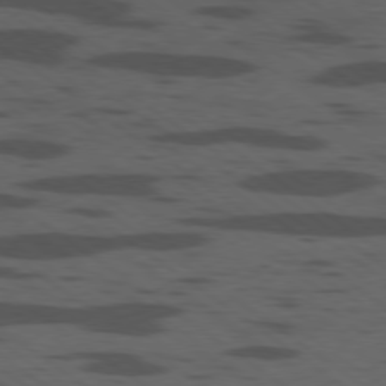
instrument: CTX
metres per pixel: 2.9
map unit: Ap
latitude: -79.6155
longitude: -99.6316
